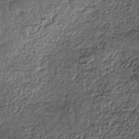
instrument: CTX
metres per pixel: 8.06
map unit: lHb
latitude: -38.7274
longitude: 65.4833
